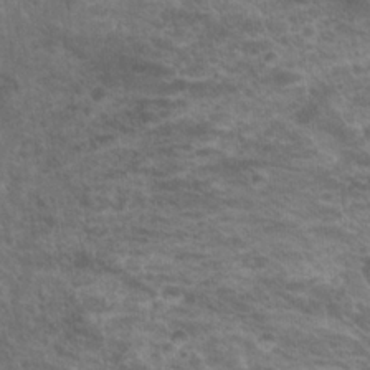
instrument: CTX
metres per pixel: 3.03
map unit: Hto
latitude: 22.1956
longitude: -37.8772
